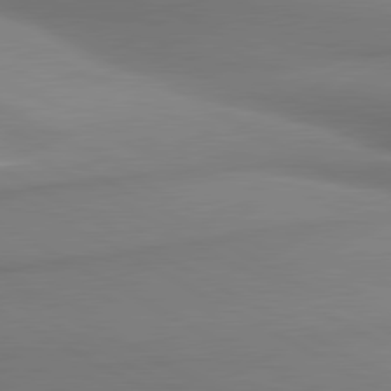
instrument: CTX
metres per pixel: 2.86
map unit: lApd
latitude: 80.8569
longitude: 178.6518
